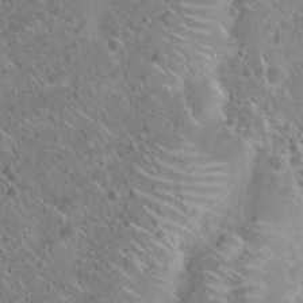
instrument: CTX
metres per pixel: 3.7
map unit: Hto
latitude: 20.8191
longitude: -50.3656
